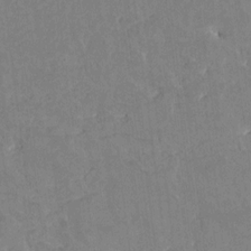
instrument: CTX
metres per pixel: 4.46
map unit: HNhu
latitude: 4.8569
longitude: -6.2711
